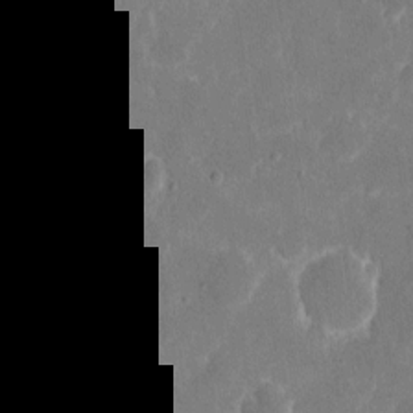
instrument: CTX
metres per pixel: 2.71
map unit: eHh
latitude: 9.5749
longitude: -69.3671
